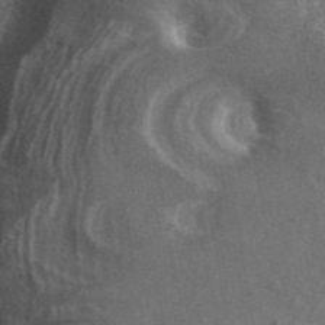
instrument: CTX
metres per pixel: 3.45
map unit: ANa
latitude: 43.5938
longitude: 26.6329
